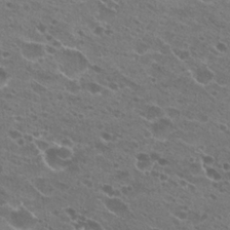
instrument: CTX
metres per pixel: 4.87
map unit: Hto
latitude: 23.6883
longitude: -41.8772
